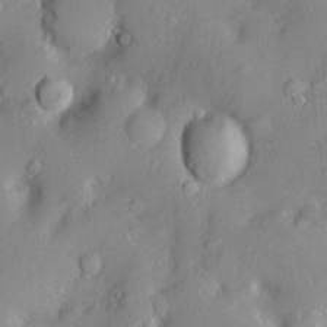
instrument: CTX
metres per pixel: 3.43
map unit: Htu
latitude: -5.6533
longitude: 158.0472
